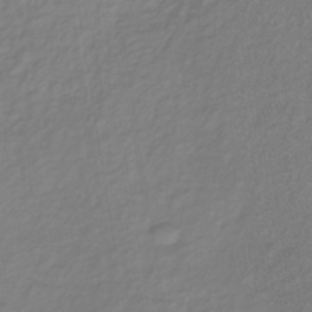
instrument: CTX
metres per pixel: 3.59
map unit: lHb
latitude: -37.3509
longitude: 70.9920
